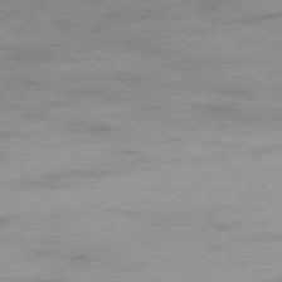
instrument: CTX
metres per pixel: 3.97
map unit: Ap
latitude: -77.5399
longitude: -93.4426
